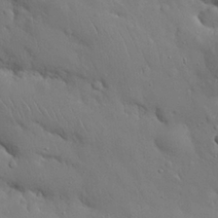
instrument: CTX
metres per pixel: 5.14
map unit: Nhu
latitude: 27.4427
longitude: -68.3278
